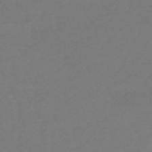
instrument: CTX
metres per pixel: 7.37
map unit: eHb
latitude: -50.1228
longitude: 77.8233
